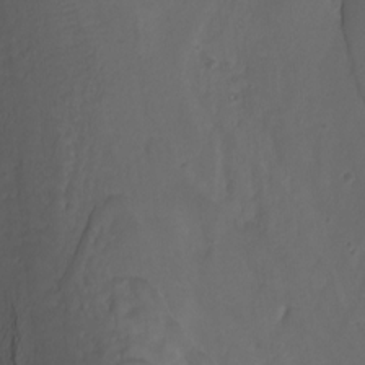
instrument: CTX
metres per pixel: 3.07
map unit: Nhu
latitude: -7.6344
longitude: -68.6112
